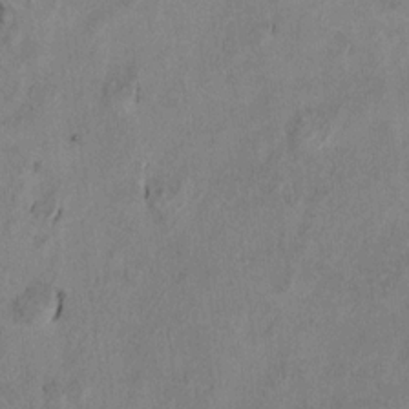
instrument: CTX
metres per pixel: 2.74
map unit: Ht
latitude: 9.5560
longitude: -32.4412
